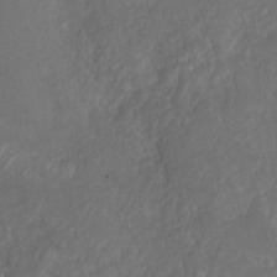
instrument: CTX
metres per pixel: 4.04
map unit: Nhu
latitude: -29.8800
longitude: -63.0459
